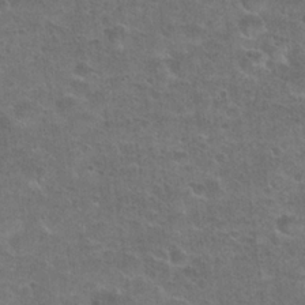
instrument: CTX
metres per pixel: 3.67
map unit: Hto
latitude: 23.7261
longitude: -49.6883
